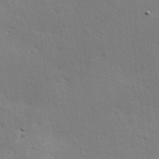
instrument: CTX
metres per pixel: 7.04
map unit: Hve
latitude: 23.6127
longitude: -97.6316
